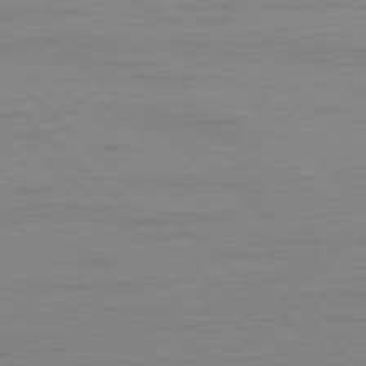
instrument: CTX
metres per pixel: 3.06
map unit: Ap
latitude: -79.6910
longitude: -56.4601
